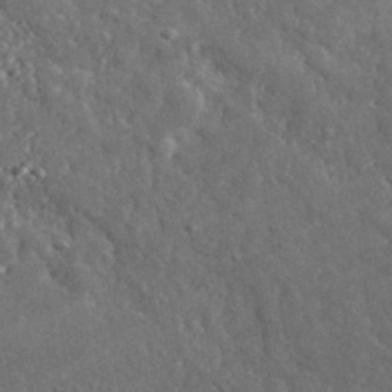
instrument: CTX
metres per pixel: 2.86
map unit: lHvf
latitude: 35.5938
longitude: -87.4048
